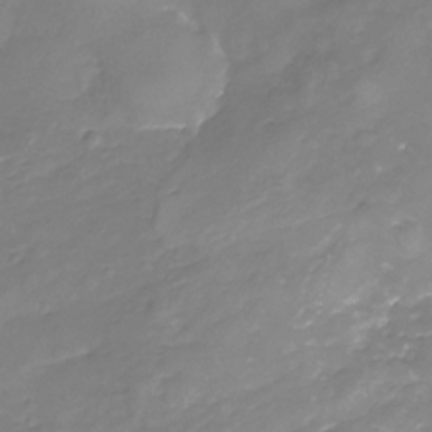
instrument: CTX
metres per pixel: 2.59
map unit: Nhu
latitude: -22.2362
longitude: -56.5734
